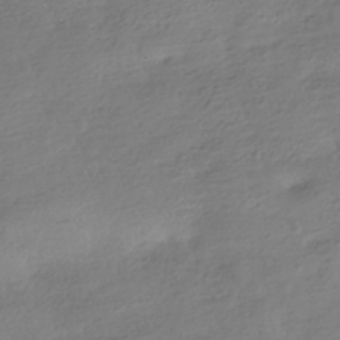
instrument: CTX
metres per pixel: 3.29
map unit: HNhu
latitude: -40.8408
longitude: 97.9556
